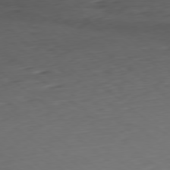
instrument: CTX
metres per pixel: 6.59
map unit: Ap
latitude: -79.0864
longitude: -59.6316
